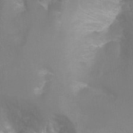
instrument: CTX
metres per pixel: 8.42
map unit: Ht
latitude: -6.5573
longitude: -32.5357
